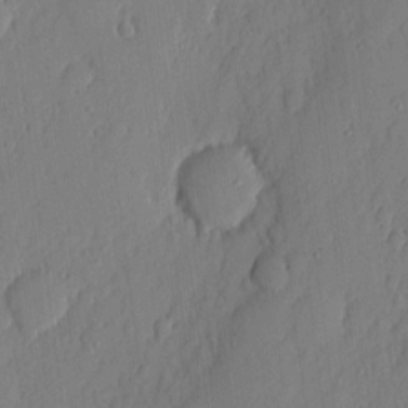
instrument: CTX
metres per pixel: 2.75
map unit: eHh
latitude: 3.9528
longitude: -76.2900
